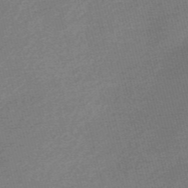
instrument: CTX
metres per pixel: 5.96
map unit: Nve
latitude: -56.8219
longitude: 61.0864
